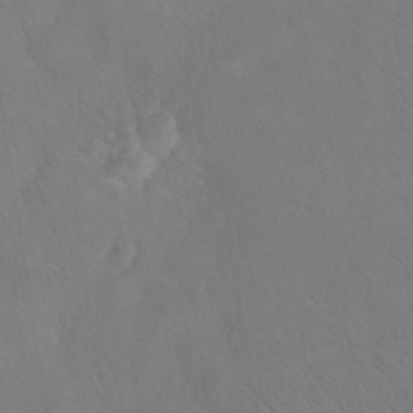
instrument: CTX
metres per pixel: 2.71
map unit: Nhu
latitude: 23.8961
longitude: -62.2523
